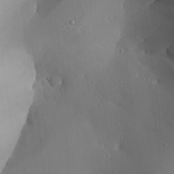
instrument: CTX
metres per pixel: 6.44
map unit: Aa
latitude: 23.8772
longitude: -127.1970
